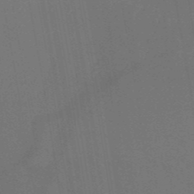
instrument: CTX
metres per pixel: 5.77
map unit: HNb
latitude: -51.7478
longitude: -45.8583
